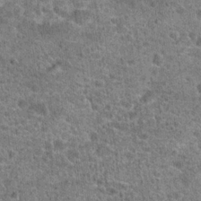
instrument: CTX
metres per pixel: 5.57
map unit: Hto
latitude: 20.2334
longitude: -42.7246
